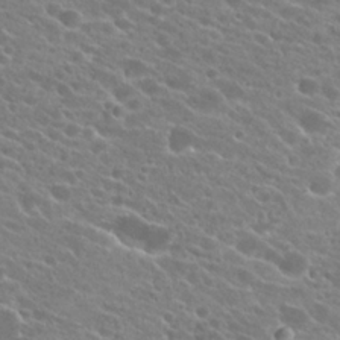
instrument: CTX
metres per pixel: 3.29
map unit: Hto
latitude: 23.8205
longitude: -37.9717
